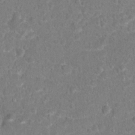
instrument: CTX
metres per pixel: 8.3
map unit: Hto
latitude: 17.1403
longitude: -41.6882
